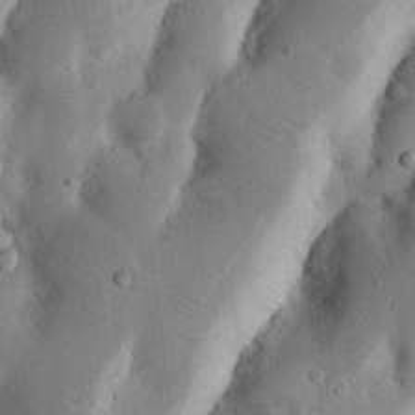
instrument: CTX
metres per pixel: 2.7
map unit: Nhu
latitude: 17.1025
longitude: -74.7435
